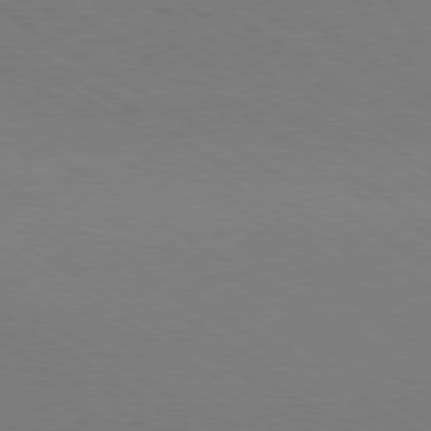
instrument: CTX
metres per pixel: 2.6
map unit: Ap
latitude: -79.7477
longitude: -65.2159
